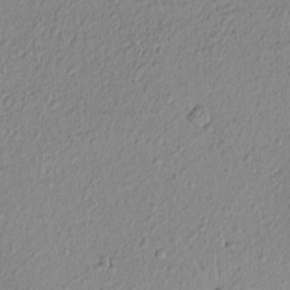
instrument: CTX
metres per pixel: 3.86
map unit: Nhu
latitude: -4.9163
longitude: -149.5182
